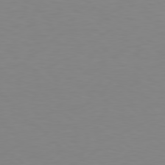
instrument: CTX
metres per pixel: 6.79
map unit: Hpe
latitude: 77.8394
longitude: -173.0458
